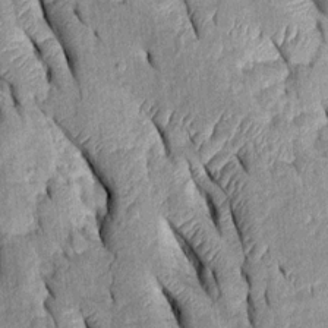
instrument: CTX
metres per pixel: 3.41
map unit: Htu
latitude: -0.1228
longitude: 149.8423
